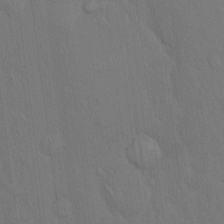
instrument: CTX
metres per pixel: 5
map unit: Hto
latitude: 16.2900
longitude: -57.9150
